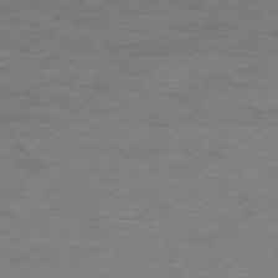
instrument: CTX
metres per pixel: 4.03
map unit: Ap
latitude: -76.4062
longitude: -69.9339
